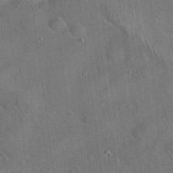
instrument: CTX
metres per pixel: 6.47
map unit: Hto
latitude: 19.8205
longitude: -53.1781
